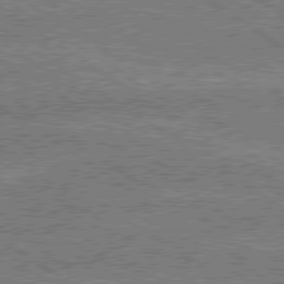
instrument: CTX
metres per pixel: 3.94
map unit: lApd
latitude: 79.2348
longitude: -162.3845
